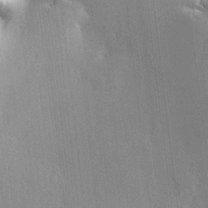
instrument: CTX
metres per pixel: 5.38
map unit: HNhu
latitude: 12.9514
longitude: 9.9556
